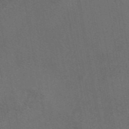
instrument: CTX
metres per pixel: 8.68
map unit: eAb
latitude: 46.7436
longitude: 108.3306
